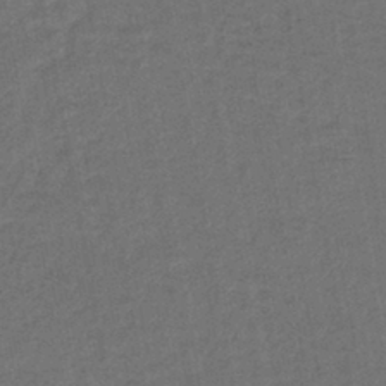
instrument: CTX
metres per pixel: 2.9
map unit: lHb
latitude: -43.2187
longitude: 68.4817
